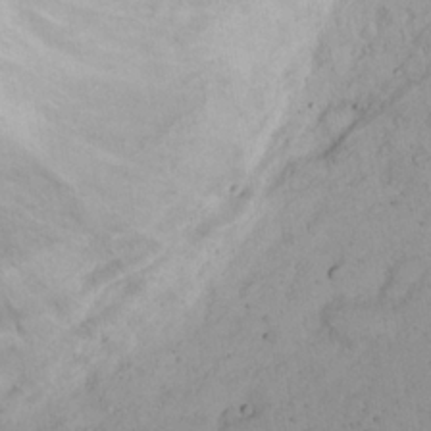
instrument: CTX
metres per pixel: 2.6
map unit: eHh
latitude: 23.0269
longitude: -62.1011
